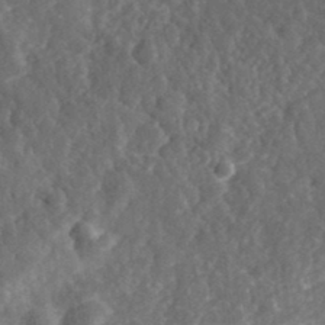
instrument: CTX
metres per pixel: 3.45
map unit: eHh
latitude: 35.2348
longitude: -79.4049
